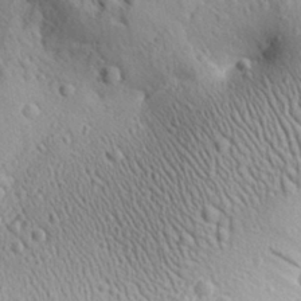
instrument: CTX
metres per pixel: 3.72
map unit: Aa
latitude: 29.9528
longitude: -138.5924
